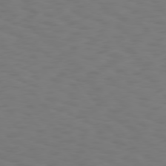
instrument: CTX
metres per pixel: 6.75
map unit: Hpe
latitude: 75.7072
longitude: -132.4223
